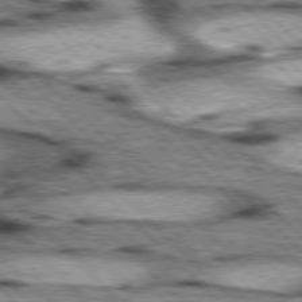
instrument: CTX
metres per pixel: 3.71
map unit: lApd
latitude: 76.8191
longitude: -51.0080
